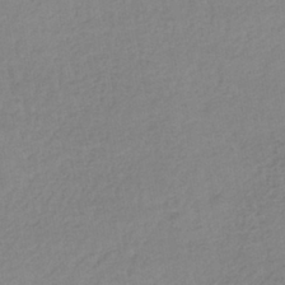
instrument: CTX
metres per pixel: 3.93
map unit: lHb
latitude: -40.4818
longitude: 69.1998
